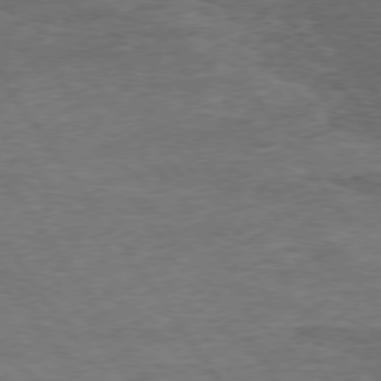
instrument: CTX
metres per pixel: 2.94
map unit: Hpe
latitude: 74.6679
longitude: -142.6869
